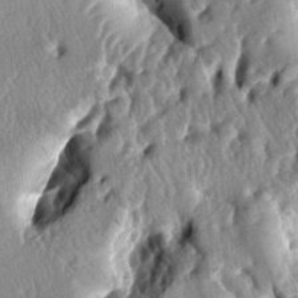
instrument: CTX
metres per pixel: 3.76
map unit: lAa
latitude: -6.8030
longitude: -124.7057
